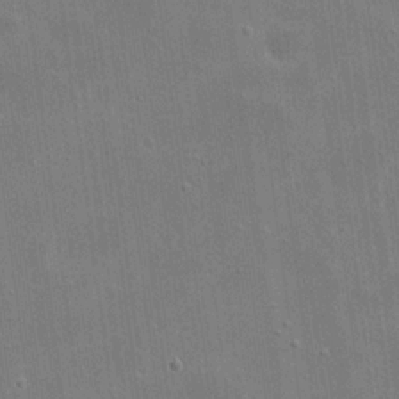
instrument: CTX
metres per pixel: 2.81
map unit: eHh
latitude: 20.1578
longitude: -66.6679
